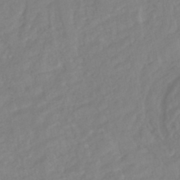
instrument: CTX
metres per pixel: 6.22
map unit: HNhu
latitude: -44.5196
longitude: 103.1809
